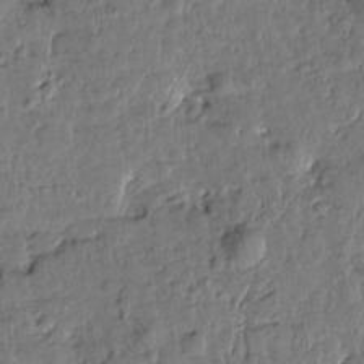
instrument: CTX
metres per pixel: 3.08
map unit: Htu
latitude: 0.4412
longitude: -179.4049
